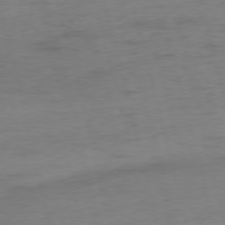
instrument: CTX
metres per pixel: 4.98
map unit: Ap
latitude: -75.7478
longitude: -73.7072
